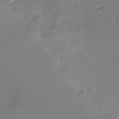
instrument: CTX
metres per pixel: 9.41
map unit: Nhu
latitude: -26.8596
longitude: -72.3090
